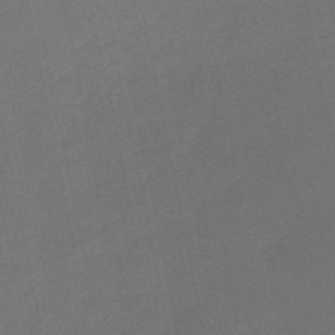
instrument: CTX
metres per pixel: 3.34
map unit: HNb
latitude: -50.9920
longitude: -42.9136
